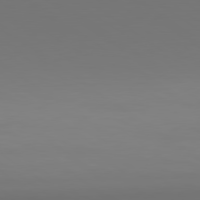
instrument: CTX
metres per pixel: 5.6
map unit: lApd
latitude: 79.9150
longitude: 158.2928
